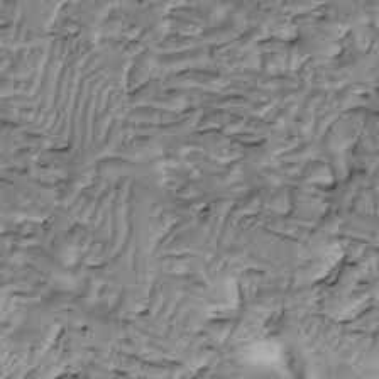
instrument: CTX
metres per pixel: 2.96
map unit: Htu
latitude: -2.8030
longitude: 150.2739
